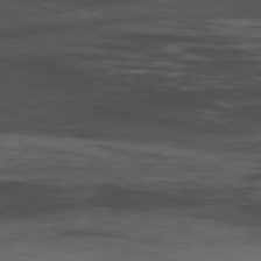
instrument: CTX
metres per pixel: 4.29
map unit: Ap
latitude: -80.0283
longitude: -92.3656
